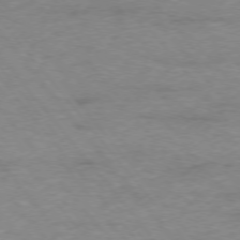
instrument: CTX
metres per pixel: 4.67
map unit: Ap
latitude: -76.2928
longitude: -84.6869
